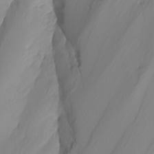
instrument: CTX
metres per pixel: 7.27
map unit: Nhu
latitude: -8.5385
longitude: -95.1970
